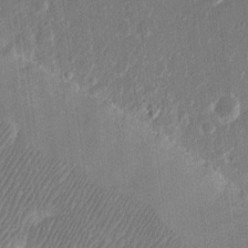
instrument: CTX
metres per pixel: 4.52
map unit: eHh
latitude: 15.1404
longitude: -69.4616
